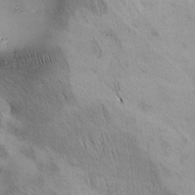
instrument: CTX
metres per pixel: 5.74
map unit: lAa
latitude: -4.7841
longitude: -120.9136
